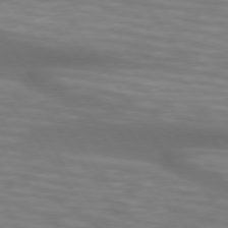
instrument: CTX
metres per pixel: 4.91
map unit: lApd
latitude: 74.4412
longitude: -53.9339
